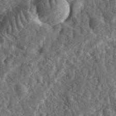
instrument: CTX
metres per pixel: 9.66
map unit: eHh
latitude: 35.3670
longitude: -79.8395
